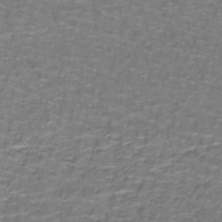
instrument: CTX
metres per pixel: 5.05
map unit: lHb
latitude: -42.0283
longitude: 55.7289
